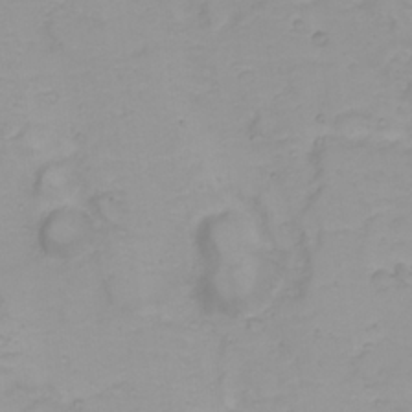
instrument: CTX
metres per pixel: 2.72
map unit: Nhu
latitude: 23.3482
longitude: -60.8191
